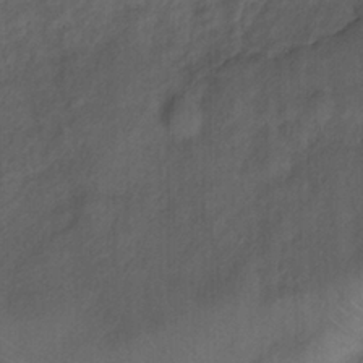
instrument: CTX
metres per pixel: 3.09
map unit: Ht
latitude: 1.3292
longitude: -33.2726
